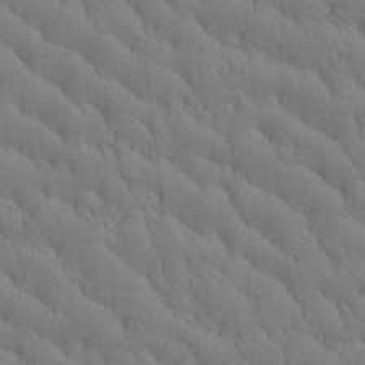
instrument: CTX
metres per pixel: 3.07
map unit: Htu
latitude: -3.1998
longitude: 172.5951
